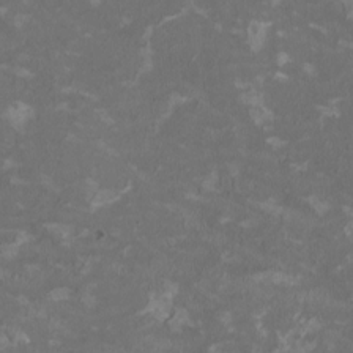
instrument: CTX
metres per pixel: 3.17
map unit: HNhu
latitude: 2.1766
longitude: -4.0633
